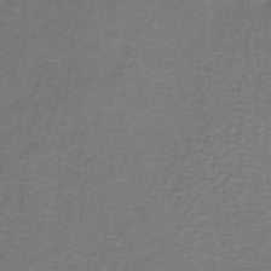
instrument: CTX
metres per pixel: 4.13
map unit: lHb
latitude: -43.5210
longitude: 57.0675
